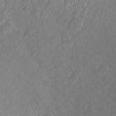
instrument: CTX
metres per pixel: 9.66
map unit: Ht
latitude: -2.7085
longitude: -16.5735
